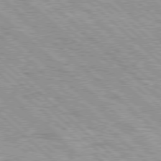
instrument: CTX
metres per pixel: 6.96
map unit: Hpe
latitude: 77.5560
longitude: -156.0255
